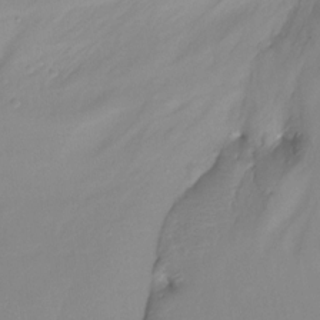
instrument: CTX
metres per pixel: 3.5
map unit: Ht
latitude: -13.0109
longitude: -45.1214
